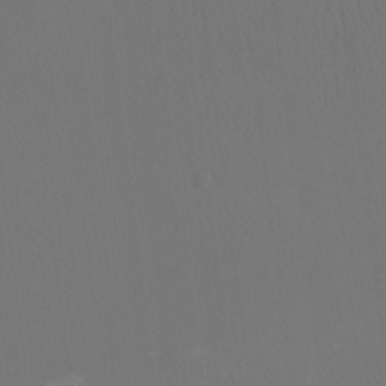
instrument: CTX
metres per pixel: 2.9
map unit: Htu
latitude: -13.7289
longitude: -47.8584
